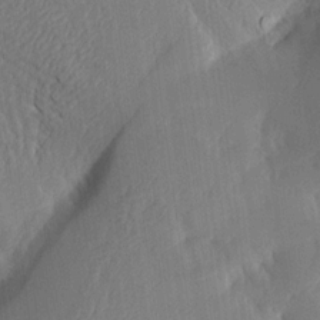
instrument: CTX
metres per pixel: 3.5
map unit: Aa
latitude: 15.3482
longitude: -147.8962
